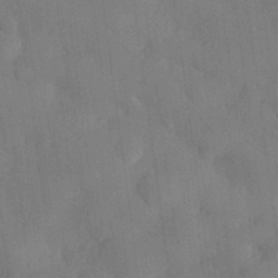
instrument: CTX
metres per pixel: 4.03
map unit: eHh
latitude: 30.5546
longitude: -77.0458
